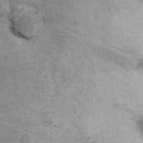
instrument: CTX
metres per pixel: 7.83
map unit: Ht
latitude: 9.1403
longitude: -36.2900
